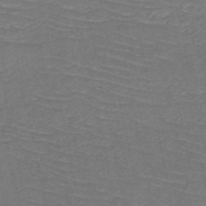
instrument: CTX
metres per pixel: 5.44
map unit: HNb
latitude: -50.0850
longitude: -51.7638
